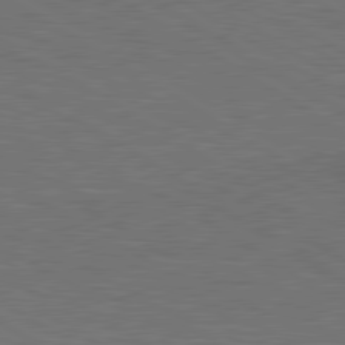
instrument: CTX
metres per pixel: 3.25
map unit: lApd
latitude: 80.4601
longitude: 118.2928
